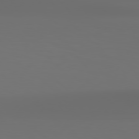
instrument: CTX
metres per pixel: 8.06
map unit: Hpe
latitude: 76.9702
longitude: -133.5749
